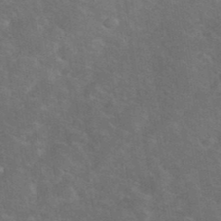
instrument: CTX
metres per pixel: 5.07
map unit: eHh
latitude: 38.0822
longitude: -65.6505
